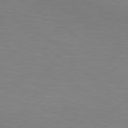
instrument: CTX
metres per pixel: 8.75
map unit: lApd
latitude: 80.2145
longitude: 121.3887
